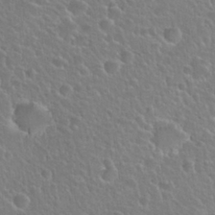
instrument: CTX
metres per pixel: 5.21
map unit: Hto
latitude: 26.0444
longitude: -50.5167
